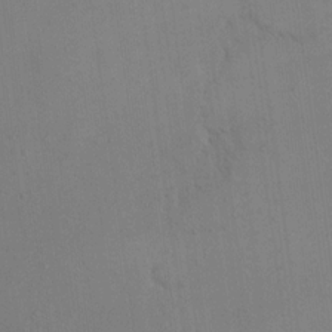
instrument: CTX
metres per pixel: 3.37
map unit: eHh
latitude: 17.3293
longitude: -67.2348
